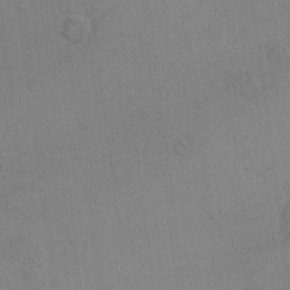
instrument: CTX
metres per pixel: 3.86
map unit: Hto
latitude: 6.7057
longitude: -62.7813
